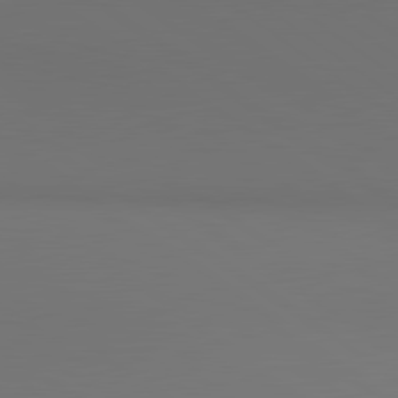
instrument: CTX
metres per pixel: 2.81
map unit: lApd
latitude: 81.0458
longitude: 153.5588
